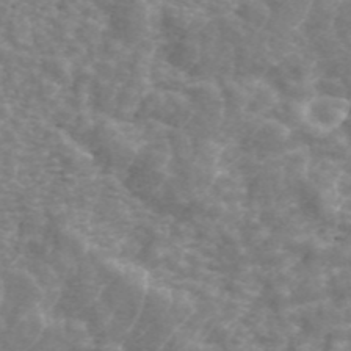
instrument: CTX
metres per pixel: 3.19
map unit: ANa
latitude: 44.3656
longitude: 25.4076
